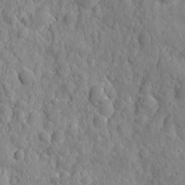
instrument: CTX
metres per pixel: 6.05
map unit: eHh
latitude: 7.7827
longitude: -74.8191
